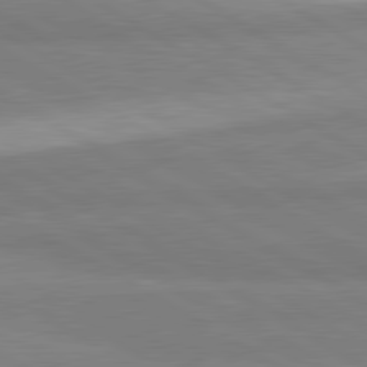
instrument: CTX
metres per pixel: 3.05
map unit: lApd
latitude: 80.6679
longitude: -178.5357
